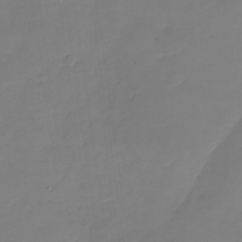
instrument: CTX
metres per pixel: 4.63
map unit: Nhu
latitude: -28.1417
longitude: -64.8002
